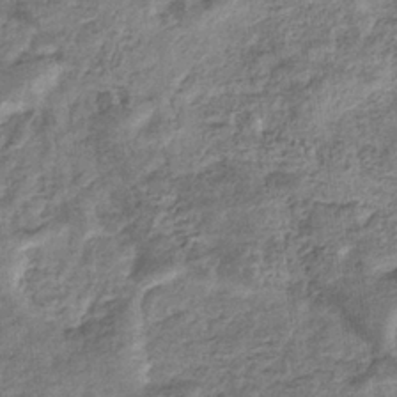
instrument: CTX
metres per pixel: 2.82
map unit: eHb
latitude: -36.0661
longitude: 77.3321
